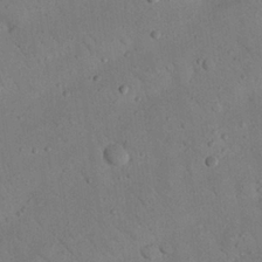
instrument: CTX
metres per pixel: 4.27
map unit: Nhu
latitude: 23.2348
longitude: -74.6113
